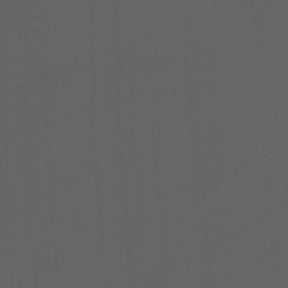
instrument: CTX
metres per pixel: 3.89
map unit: Nhu
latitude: 19.4804
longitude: -73.3671
